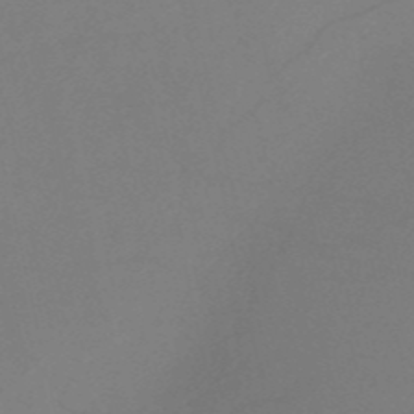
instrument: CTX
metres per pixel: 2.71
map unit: HNb
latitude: -52.5951
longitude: -46.0633
